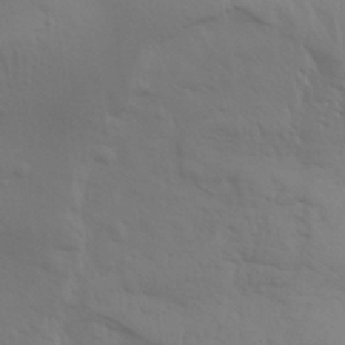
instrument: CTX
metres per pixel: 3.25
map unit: Aa
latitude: 31.6694
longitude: -135.7827
